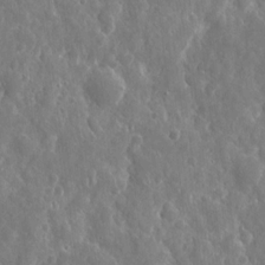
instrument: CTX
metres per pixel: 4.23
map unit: eHh
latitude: 11.3860
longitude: -73.1215
